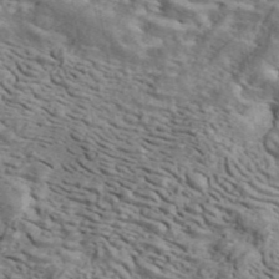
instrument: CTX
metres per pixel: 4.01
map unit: ANa
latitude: 45.0270
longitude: 39.6155
